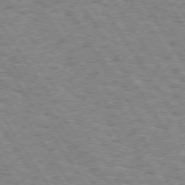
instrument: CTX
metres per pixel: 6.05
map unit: Hpe
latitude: 73.7072
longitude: -138.5924
